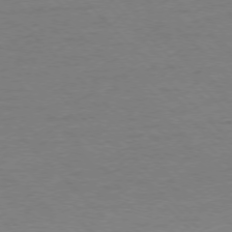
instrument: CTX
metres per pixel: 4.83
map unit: Ap
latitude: -76.7841
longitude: -85.3482
